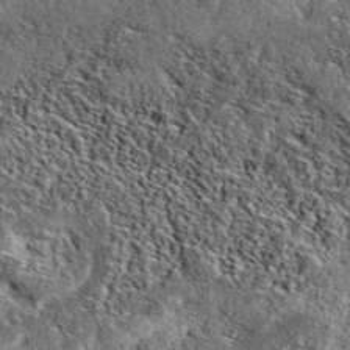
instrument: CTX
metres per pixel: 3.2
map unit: eAb
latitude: 39.3859
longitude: 111.7856
